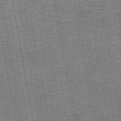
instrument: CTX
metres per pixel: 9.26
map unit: lHb
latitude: -44.6707
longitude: 57.9745
